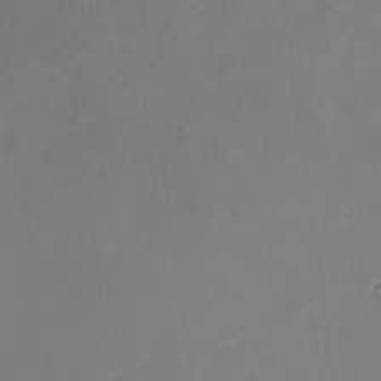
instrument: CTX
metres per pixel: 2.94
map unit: Nhe
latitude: -26.5384
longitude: -110.6869
